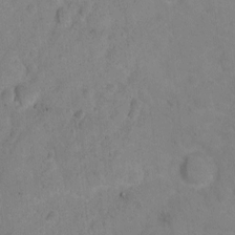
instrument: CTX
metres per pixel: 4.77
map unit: Hto
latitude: 3.0080
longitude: -35.5938
